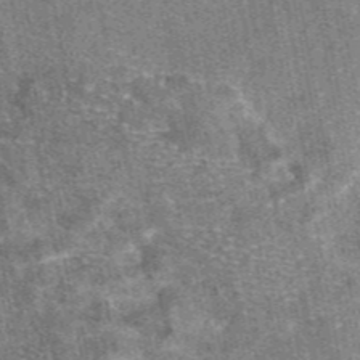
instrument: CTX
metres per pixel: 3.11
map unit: eAb
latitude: 47.0081
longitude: 107.0865
